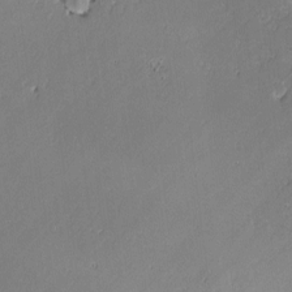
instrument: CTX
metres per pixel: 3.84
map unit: lAvf
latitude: -1.2187
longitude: -106.6868
